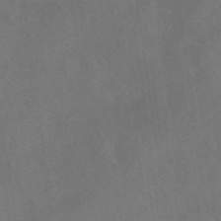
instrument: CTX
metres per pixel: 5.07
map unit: ANa
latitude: -38.3684
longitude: 96.0094
